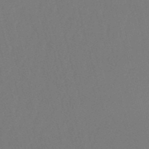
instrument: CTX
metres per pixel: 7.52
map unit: eHb
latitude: -50.9542
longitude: 75.3510
